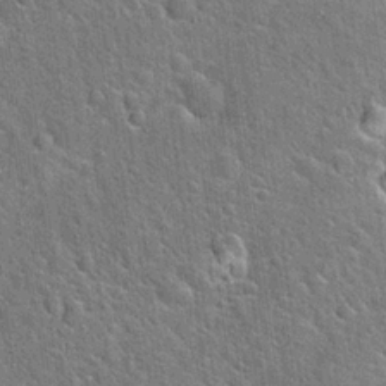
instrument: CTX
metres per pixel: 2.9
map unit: Hto
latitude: 21.3293
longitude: -51.6693
